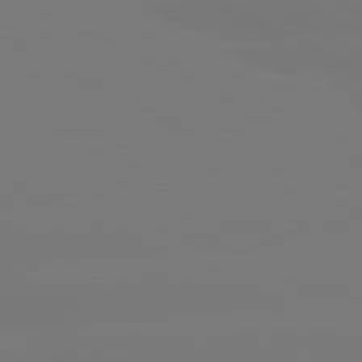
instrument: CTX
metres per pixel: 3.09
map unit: lApd
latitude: 80.7246
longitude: -148.4412
